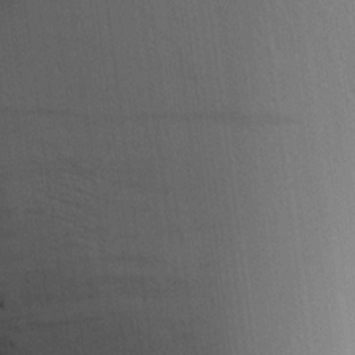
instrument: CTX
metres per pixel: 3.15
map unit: Aa
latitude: 20.9136
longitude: -144.3467
